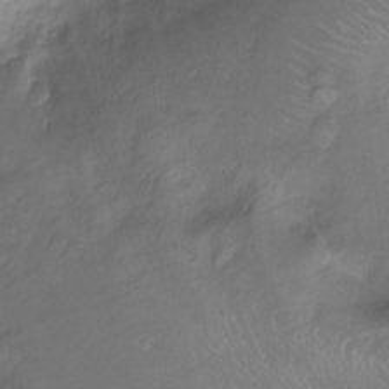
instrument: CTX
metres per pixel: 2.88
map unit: Ht
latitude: -11.5021
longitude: -24.3089
